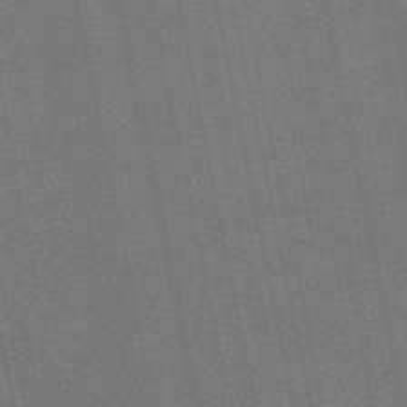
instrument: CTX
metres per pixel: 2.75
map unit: HNb
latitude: -49.0109
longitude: 59.8044
